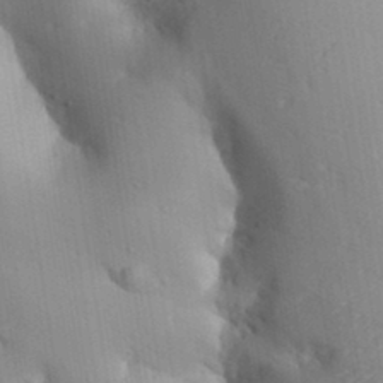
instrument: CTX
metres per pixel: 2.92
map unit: Aa
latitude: 33.0270
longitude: -144.5923
